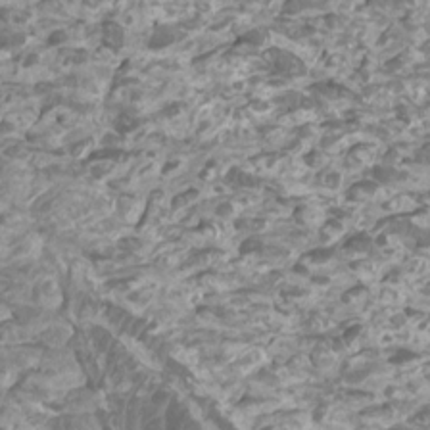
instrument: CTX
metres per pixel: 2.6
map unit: Htu
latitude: 2.5545
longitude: -20.6680
